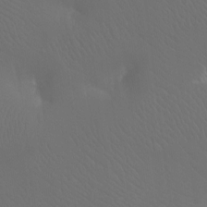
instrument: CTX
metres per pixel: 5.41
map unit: Ht
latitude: -12.1228
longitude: -44.6301
